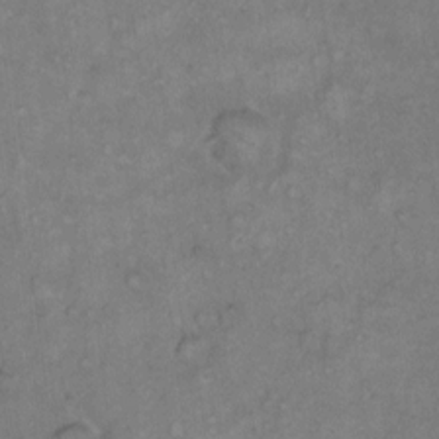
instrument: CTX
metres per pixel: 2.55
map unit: Hto
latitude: 10.3467
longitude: -60.4034
